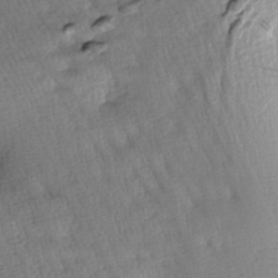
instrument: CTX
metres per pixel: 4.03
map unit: lAa
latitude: -7.5588
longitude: -126.0822
